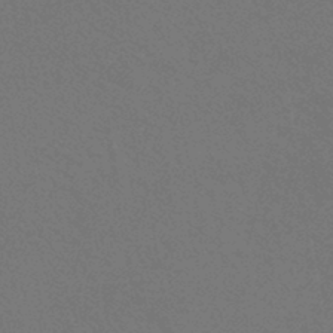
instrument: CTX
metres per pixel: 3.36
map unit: lHb
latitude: -42.2172
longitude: 75.1054
